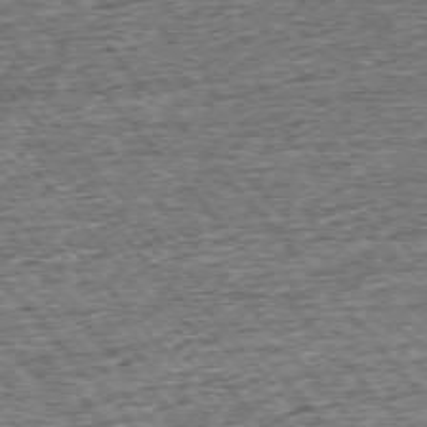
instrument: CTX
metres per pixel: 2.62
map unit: Ap
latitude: -75.6911
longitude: -91.1403
